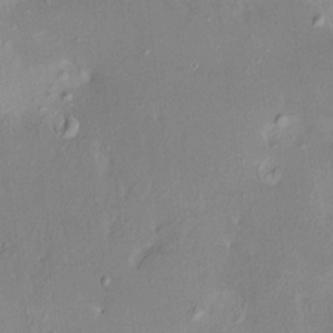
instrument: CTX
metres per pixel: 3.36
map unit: HNhu
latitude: 5.7639
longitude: 7.7288
